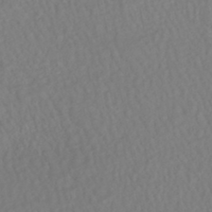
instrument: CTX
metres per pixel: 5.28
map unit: HNhu
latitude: -47.6533
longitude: 103.7100
